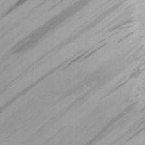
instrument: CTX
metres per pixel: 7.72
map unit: Aa
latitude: 30.4790
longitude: -136.0255
